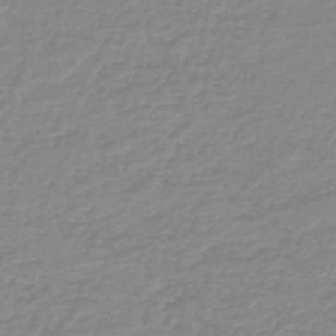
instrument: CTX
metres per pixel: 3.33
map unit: lHb
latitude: -44.3117
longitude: 54.4629
